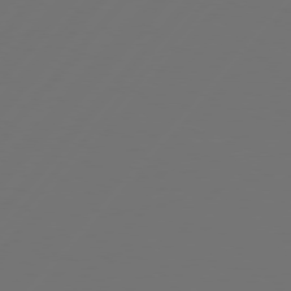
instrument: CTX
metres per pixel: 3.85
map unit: Hpe
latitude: 76.3089
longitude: -138.3656
